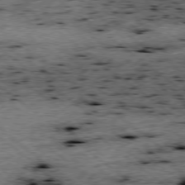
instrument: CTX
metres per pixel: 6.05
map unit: Ap
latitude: -78.6896
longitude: -50.8002
